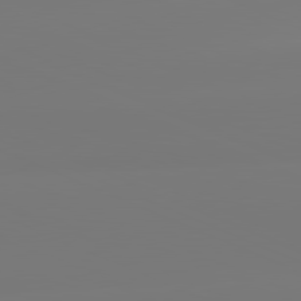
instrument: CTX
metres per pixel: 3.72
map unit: lApd
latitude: 81.2915
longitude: -150.5545
